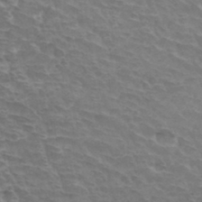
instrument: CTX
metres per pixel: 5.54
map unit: Hto
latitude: 33.0458
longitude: -43.9339
